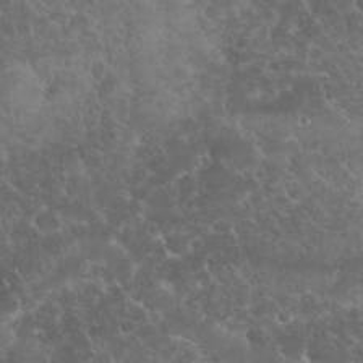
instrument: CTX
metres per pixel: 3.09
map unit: eHh
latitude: 32.8758
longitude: -64.6868
